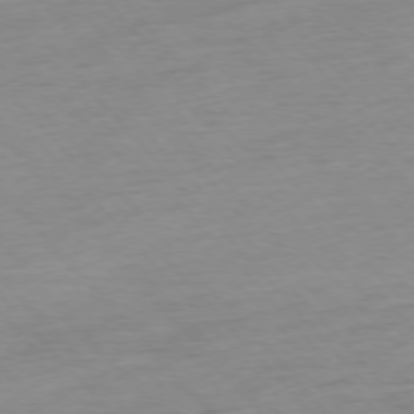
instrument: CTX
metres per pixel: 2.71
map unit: Hpe
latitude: -76.7652
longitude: -14.9514
